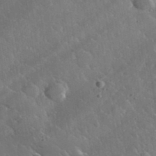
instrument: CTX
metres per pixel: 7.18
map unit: lHvf
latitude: 36.4979
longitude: -91.3671
